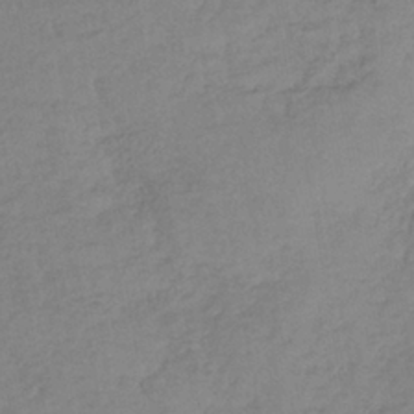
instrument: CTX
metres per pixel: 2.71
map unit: lHb
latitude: -37.7288
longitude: 68.5951
